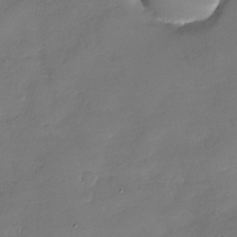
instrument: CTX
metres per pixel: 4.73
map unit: Nhu
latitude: -29.0864
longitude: -60.6301
